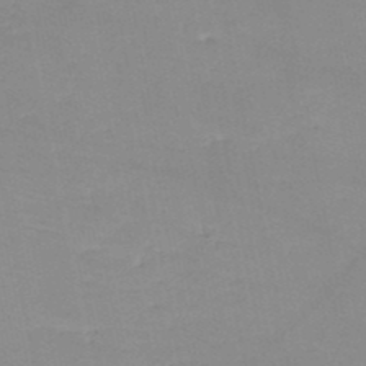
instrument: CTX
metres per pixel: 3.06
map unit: HNb
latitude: -49.6344
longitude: -41.0647
